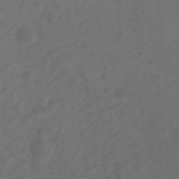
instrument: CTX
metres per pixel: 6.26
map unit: Ht
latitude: -10.0283
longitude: -35.3670
